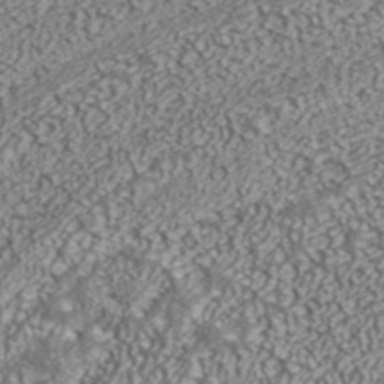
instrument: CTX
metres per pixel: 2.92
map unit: ANa
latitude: 42.8947
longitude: 35.4832
